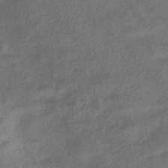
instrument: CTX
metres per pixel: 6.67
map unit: eHb
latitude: -33.3510
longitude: 74.1417
